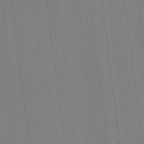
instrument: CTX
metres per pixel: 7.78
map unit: lHvf
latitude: -11.4266
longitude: -104.3468
